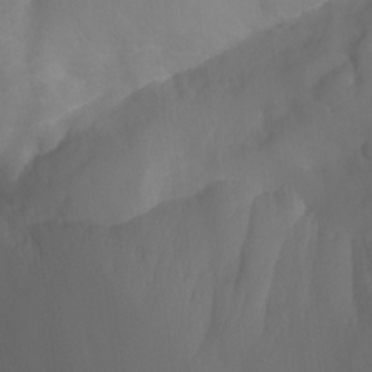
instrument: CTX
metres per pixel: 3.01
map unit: Aa
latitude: -13.4077
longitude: -67.7449
